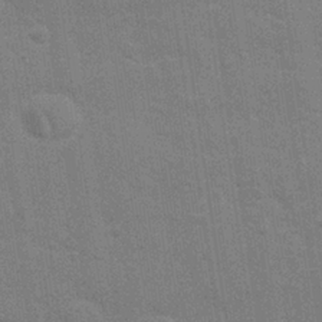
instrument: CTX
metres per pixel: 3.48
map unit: Nhu
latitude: 27.3482
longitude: -64.5168
